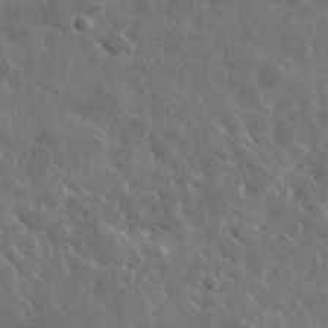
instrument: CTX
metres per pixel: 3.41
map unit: lHvf
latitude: 36.5168
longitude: -89.0837
